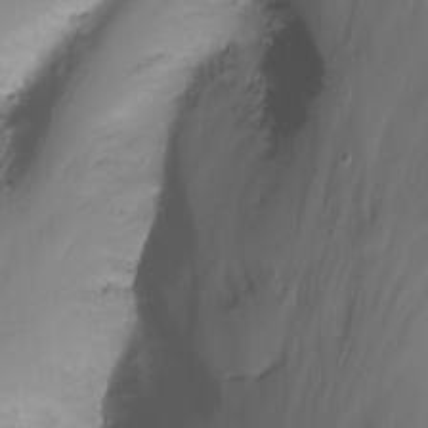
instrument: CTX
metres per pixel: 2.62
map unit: Nhu
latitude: -13.6911
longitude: -63.1781
